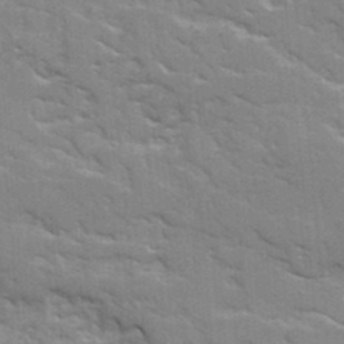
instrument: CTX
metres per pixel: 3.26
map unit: Ave
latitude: 17.0081
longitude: -129.4615
